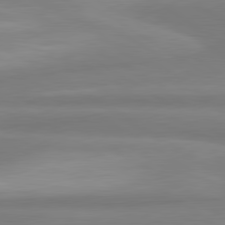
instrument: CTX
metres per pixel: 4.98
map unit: lApd
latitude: 80.4601
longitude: 175.6343
